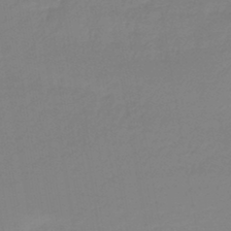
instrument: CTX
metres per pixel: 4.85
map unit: lHb
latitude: -44.5196
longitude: 60.3684
